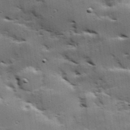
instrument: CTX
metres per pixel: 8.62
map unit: Hve
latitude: 23.9906
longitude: -96.1956
